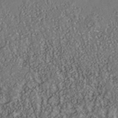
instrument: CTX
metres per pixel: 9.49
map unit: Nhu
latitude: -40.8408
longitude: -83.8961
